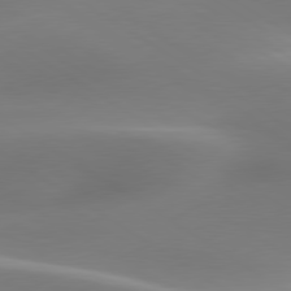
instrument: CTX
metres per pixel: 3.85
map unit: lApd
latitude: 79.7828
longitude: -92.8758
